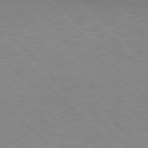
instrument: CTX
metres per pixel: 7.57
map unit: Hpe
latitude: 77.1592
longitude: -156.1577
